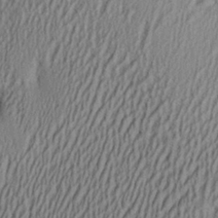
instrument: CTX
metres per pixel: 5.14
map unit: Aa
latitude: 27.1781
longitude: -135.9339
